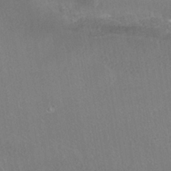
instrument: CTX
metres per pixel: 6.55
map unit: HNhu
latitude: -40.2361
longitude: 102.3495
